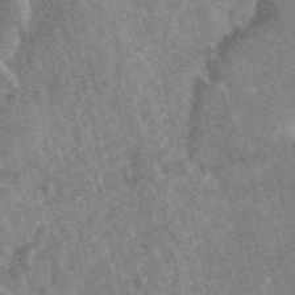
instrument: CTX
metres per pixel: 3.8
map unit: eAb
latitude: 47.5938
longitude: 118.9542
